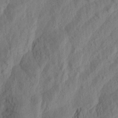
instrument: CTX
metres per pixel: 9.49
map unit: Aa
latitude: 23.4615
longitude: -143.4427
